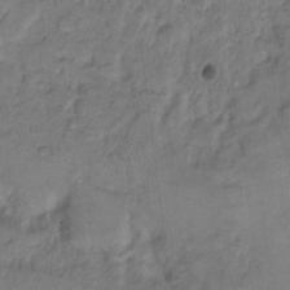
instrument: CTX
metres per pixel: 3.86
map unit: eHh
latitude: 8.9514
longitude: -62.7058
